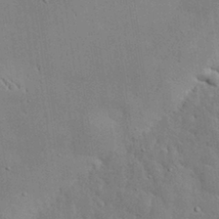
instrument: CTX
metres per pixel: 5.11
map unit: eHh
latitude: 30.6113
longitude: -82.9702
